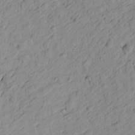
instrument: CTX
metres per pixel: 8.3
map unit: Htu
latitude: -0.6708
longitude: -175.2348
